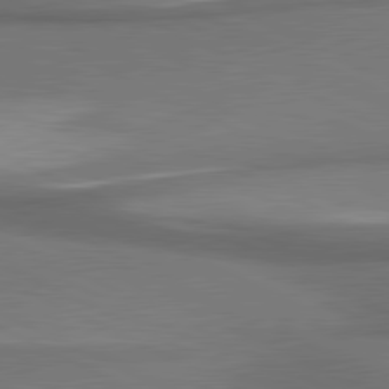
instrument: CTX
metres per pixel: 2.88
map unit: lApd
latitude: 81.0269
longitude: 175.2187
